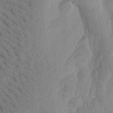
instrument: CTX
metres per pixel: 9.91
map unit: Htu
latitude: -0.9353
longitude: 172.6896
